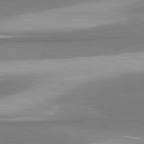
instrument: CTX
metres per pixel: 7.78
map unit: lApd
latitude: 81.3859
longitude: 167.4832
